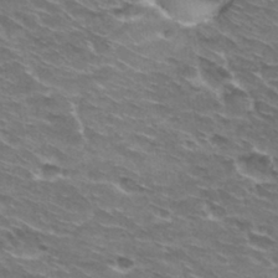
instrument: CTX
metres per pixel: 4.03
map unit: Hto
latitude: 30.1011
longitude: -42.6868
